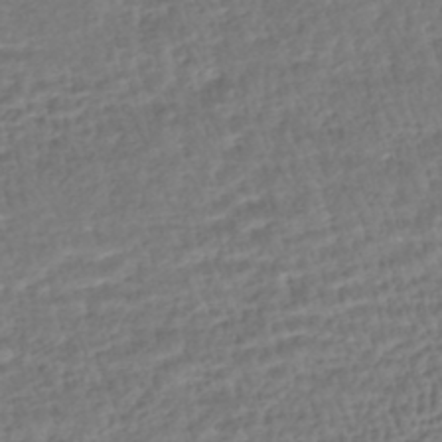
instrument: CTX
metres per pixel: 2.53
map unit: HNhu
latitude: -45.7100
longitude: 103.0864
